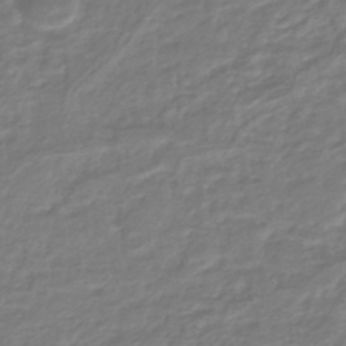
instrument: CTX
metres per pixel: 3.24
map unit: HNhu
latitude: -46.4251
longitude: 96.6141
